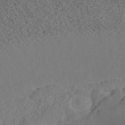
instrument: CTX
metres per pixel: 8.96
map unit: ANa
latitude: 46.8947
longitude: 49.8612
